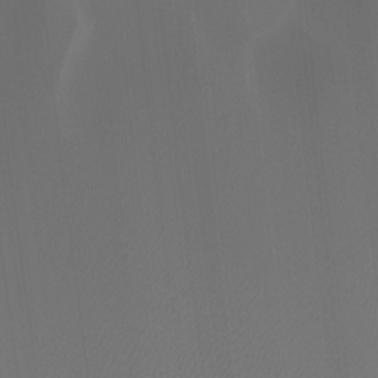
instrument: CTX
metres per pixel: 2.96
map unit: Htu
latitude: -6.9730
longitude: -48.5735
